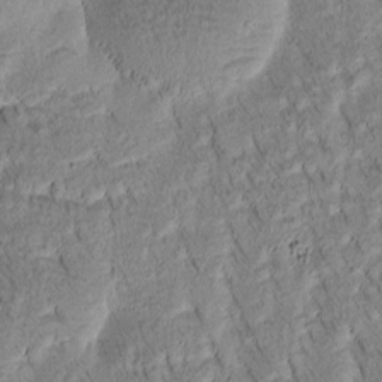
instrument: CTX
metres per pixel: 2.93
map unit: Htu
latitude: -3.5210
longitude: 171.4644
